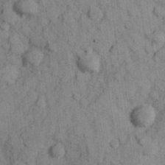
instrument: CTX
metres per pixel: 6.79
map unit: Hve
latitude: 25.1781
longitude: 147.7855
